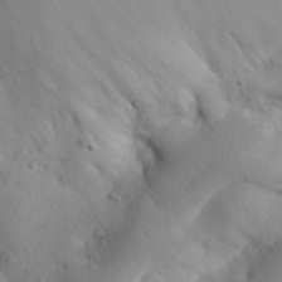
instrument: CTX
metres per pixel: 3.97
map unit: Aa
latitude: 31.1404
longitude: -143.4238
